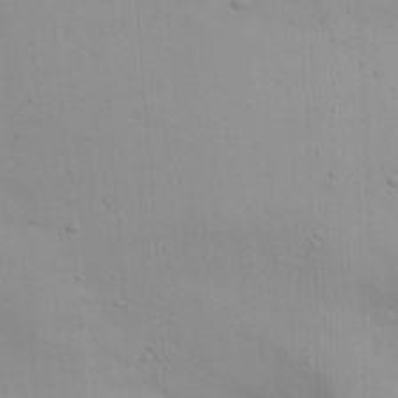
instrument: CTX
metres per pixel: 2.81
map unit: Nhu
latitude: 19.2348
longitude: -73.4994
